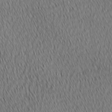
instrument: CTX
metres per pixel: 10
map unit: Ave
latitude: 2.1766
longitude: -114.9324
